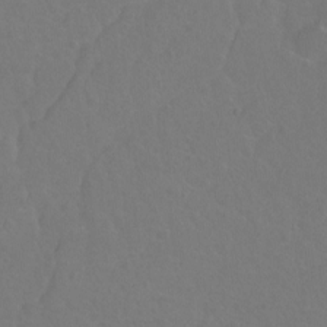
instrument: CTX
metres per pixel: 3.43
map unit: Hto
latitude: -3.1053
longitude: -34.8947
